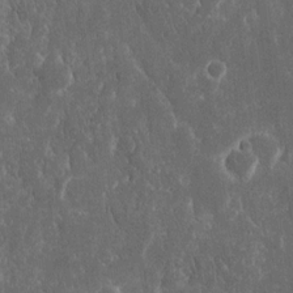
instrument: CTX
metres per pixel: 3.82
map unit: eHh
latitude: 15.7450
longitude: -73.0648
